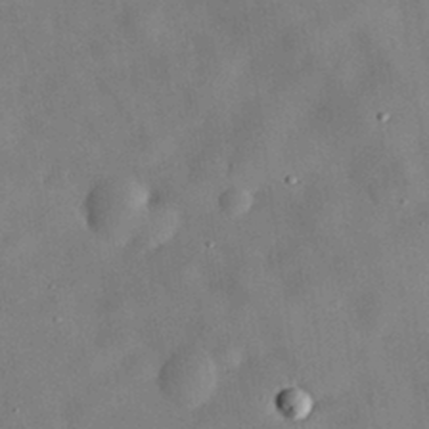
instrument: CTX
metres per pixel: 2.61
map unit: eHh
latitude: 29.8394
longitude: -72.5924
